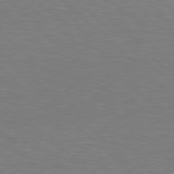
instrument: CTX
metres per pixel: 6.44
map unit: Hpe
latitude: 78.2523
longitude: -149.6694
